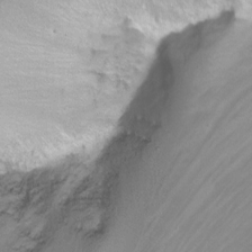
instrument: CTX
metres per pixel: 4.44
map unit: Nhu
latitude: -6.3684
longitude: -48.2145
